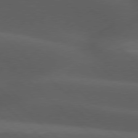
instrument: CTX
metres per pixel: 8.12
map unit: lApd
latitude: 77.6694
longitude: -54.0255
